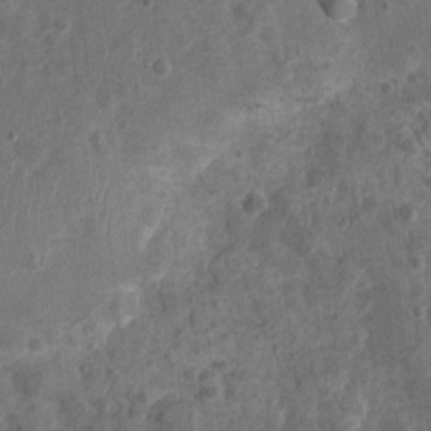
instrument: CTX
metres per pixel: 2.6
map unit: Nhu
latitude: 2.3467
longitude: -16.2522
